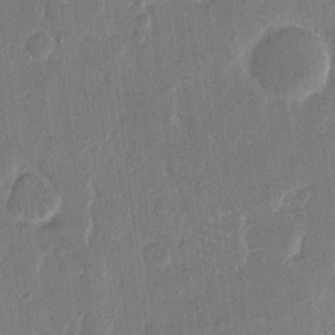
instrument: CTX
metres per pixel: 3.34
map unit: eHh
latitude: 13.3482
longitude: -68.8191
